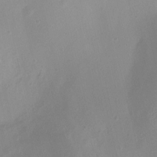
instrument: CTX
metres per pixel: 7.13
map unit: Nhu
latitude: 5.1970
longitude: -16.6302
